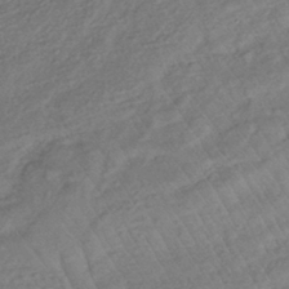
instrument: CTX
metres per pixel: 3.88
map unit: lHb
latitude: -35.6344
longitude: 69.6155
